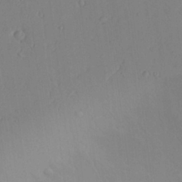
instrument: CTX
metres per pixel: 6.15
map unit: Aa
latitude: 24.5545
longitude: -128.3845
